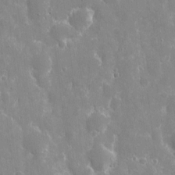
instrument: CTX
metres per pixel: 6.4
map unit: eHh
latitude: 8.6680
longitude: -70.0444
